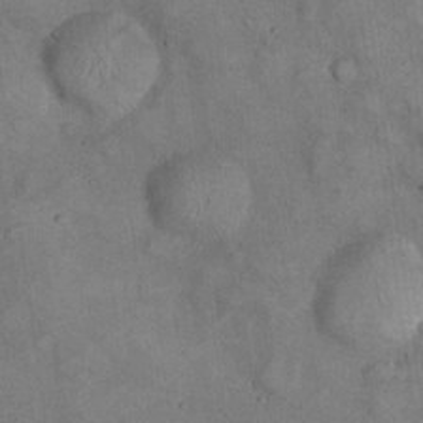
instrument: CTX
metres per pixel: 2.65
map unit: eHh
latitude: 22.0822
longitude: -61.0836
